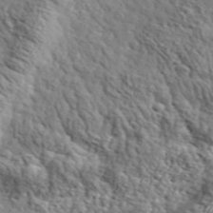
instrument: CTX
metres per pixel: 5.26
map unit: lHvf
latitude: 36.1200
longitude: -86.8380
